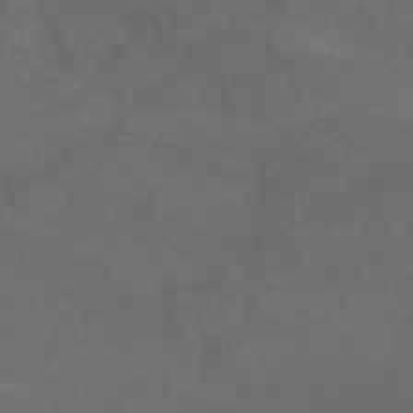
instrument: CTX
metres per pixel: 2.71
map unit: HNb
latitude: -55.8423
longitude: -45.3292
